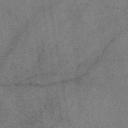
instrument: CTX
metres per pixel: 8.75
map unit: eAb
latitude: 48.3845
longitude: 109.1620
